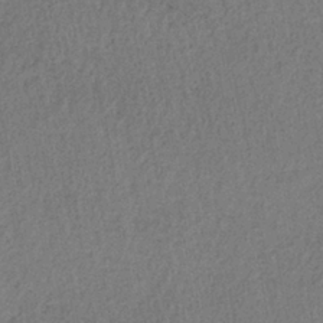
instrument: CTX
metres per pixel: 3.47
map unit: lHb
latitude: -38.8786
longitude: 72.8597
